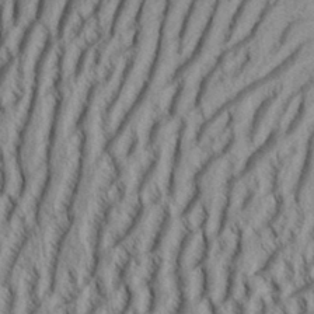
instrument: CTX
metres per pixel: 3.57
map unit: Aa
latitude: 33.3671
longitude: -137.2537
